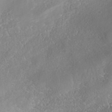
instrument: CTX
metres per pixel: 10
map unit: Nhe
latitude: -38.1039
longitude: -119.7638
